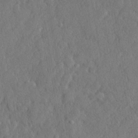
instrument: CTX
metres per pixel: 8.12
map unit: lHvf
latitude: 22.8569
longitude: 143.8800
